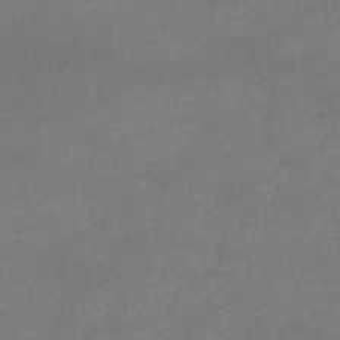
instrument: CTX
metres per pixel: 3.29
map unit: lHb
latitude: -46.7463
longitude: 62.3117
